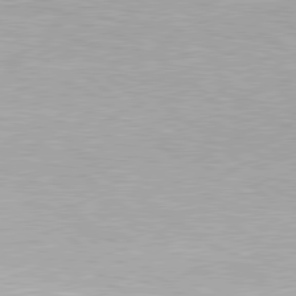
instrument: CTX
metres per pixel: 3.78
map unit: lApd
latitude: 79.8961
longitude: -166.8569
